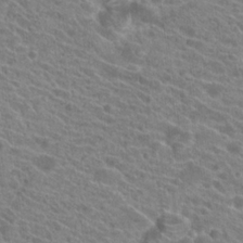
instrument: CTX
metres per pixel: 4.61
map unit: Hto
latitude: 21.6883
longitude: -38.7624
